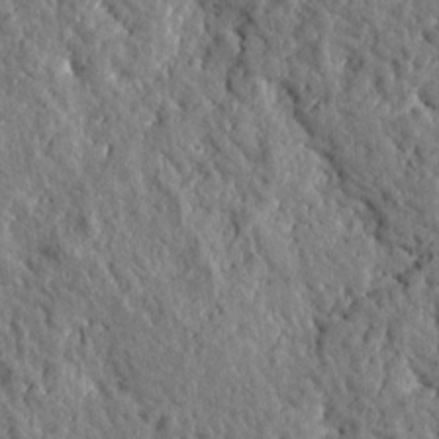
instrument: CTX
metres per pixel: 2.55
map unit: Htu
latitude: -0.2173
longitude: -178.9325
